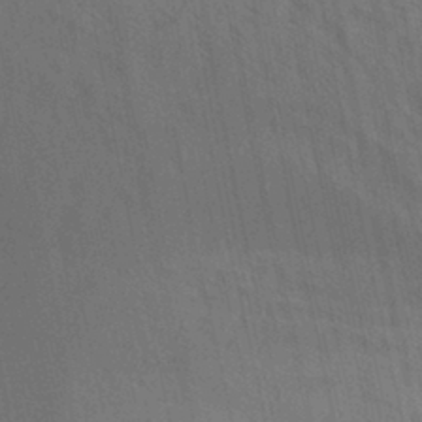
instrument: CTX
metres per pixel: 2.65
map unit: Aa
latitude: 30.6302
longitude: -139.2537
